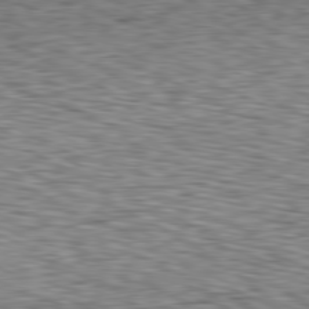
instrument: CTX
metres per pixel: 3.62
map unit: Ap
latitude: -81.0865
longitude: -71.5560
